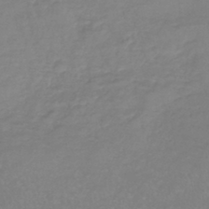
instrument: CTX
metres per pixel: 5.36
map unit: lHb
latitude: -41.1620
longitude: 74.1606
